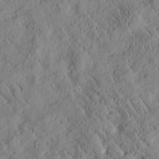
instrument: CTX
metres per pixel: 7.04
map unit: Htu
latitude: -2.5762
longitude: 174.5762
